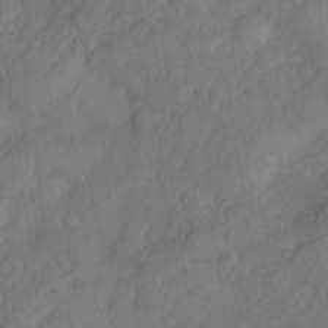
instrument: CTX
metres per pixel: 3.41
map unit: Nve
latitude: -26.5762
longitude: -148.3656
